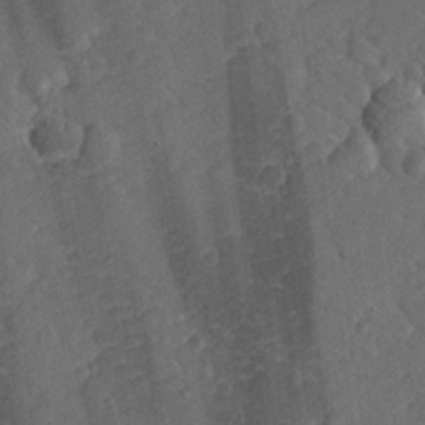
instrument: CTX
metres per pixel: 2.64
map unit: lHvf
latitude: 26.1578
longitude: 143.7855
